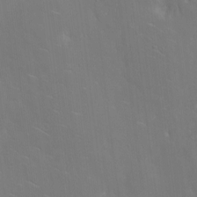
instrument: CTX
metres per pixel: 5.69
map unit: eHh
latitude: 5.8772
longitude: -69.3104
